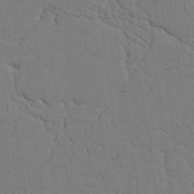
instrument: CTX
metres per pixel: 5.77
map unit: Nhu
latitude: 19.8583
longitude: -76.4034
